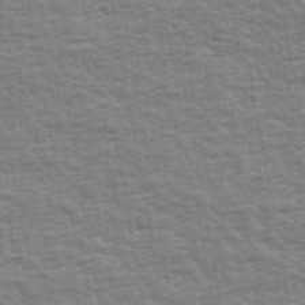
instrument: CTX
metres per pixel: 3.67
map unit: Ave
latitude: 42.6491
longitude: -113.6505
